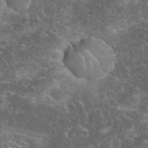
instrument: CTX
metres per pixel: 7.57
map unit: eHh
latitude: 34.9324
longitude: -65.0269
